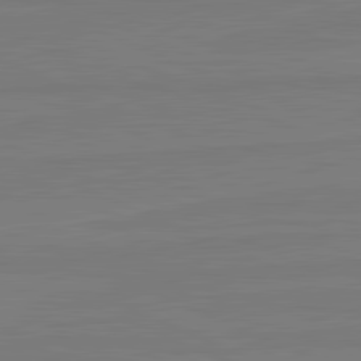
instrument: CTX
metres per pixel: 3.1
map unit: lApd
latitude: 81.8772
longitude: -178.4790
